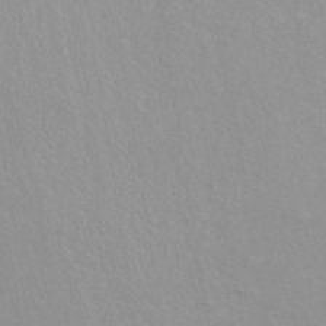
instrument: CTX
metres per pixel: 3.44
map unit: ANa
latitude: 36.4601
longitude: 13.1620
